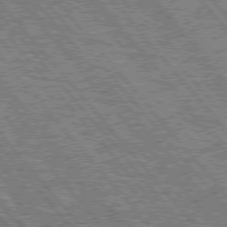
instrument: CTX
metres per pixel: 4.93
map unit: Hpe
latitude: 75.3671
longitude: -126.0255
